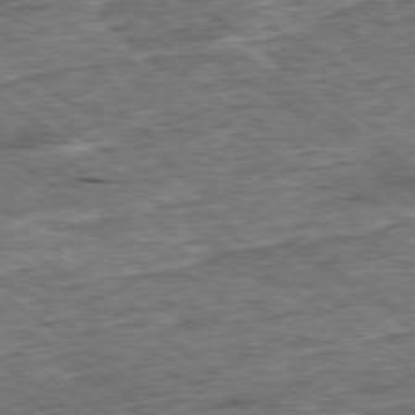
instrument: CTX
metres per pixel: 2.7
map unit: Ap
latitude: -79.3131
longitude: -85.5182
